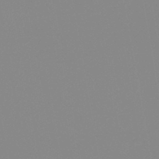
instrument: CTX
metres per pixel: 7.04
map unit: HNb
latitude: -45.5399
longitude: -44.5357
